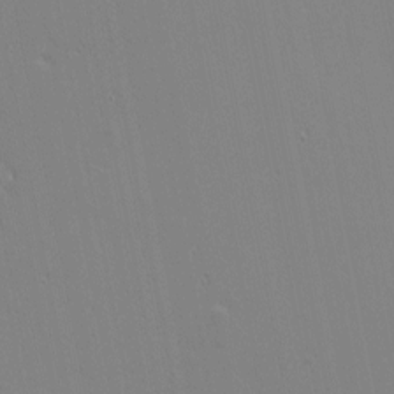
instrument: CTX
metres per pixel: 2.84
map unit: eHh
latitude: -3.3320
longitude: -81.1970
